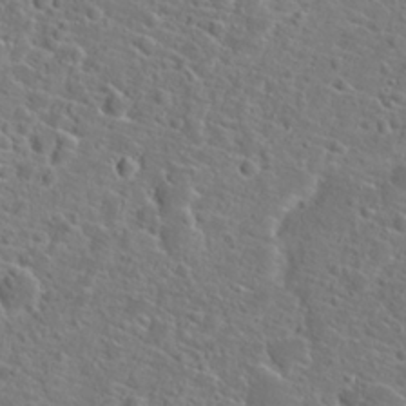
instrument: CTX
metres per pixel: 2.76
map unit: Hto
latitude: 22.9514
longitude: -45.1592
